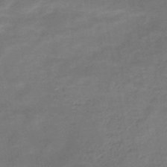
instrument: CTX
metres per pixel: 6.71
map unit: HNb
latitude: -49.0865
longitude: -39.3104
